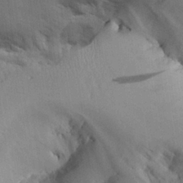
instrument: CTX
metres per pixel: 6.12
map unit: Aa
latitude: 26.3467
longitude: -129.7449
